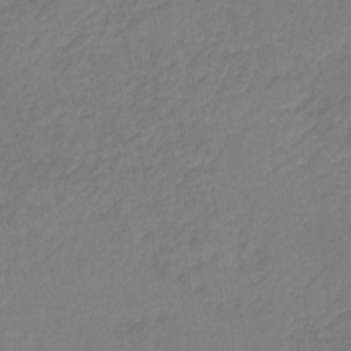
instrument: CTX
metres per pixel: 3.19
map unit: eHb
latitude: -30.2928
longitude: 62.4818
